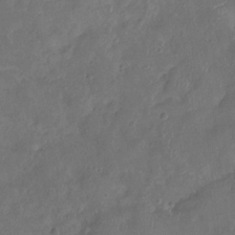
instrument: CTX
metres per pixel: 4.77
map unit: Nhu
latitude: -10.3306
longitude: -20.8191
